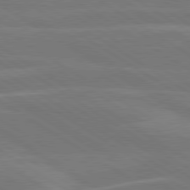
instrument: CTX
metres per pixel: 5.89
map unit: lApd
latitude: 79.6883
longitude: -126.1578
